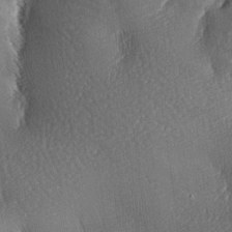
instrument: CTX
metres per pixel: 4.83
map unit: lAa
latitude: -8.3117
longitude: -127.5749
